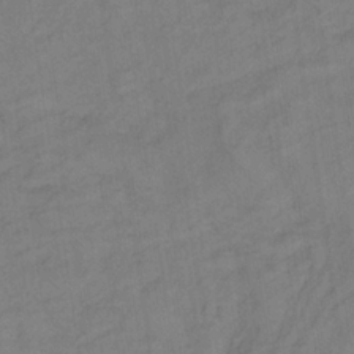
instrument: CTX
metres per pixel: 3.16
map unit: lHb
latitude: -33.5399
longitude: 66.6896
